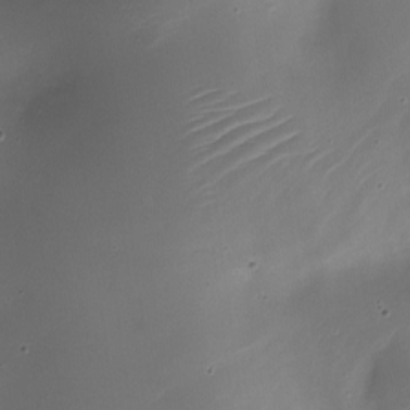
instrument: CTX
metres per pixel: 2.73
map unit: Nhe
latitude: -19.1620
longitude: 144.4818
